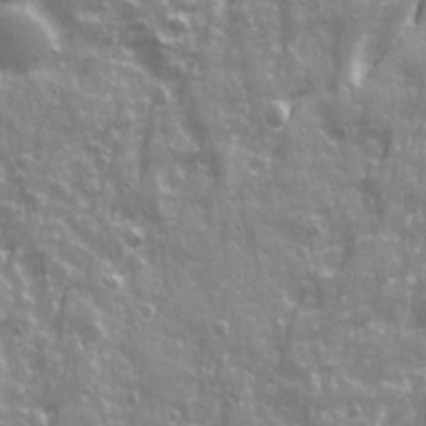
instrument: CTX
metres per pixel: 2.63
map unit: Ave
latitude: 21.5938
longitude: -132.8758
